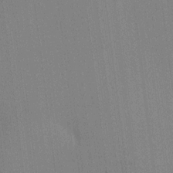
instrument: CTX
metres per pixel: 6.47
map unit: HNhu
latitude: 9.7639
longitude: 14.8975
